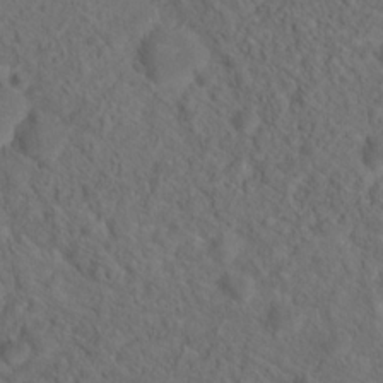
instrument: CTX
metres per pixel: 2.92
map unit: Hto
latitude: 19.0269
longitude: -39.3671
